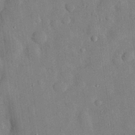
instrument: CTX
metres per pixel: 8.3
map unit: eHh
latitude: 30.0822
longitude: -74.0255
